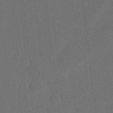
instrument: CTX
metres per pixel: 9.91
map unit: eHh
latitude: 18.8002
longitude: -69.0459
